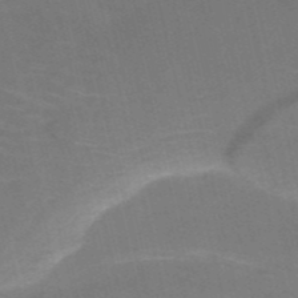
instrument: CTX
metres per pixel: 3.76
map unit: HNb
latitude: -51.8233
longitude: -45.1403
